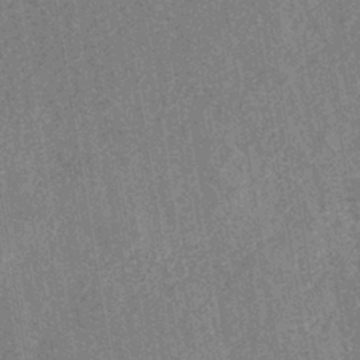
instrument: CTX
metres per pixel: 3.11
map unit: eHh
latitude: -40.4818
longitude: -28.4412
